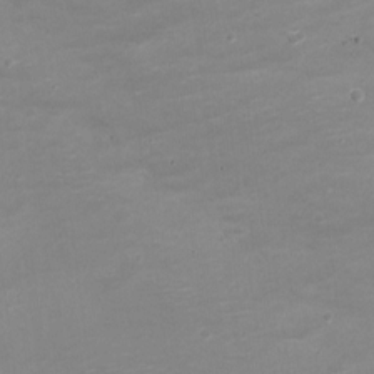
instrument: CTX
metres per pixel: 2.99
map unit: Nve
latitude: -20.7274
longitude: 104.3495
